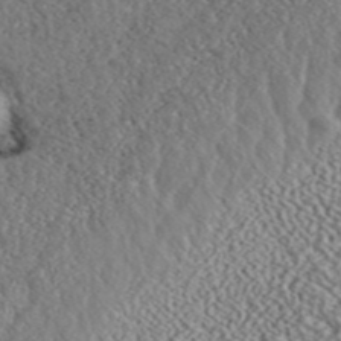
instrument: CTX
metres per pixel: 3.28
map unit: ANa
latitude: 40.1388
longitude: 18.9920
